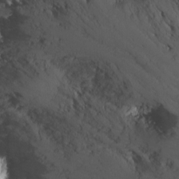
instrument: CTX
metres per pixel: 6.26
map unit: Nhu
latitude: -6.2928
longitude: -67.6127
